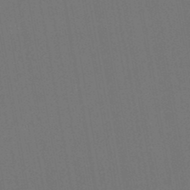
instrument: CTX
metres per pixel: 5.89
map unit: lHb
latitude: -47.3131
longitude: 73.1620
